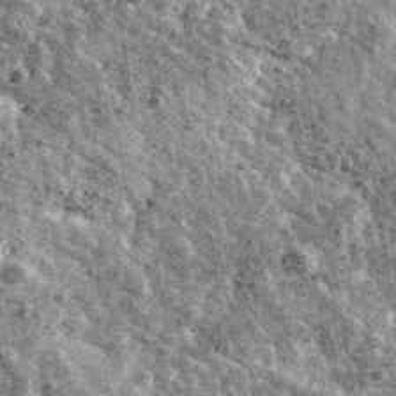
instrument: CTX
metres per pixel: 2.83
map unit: Ave
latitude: 41.1025
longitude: -107.8772
